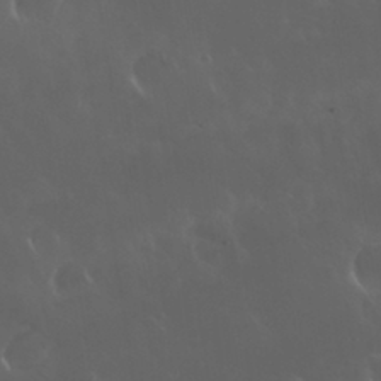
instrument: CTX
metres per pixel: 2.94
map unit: Nhu
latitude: 30.3090
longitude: -58.6113
